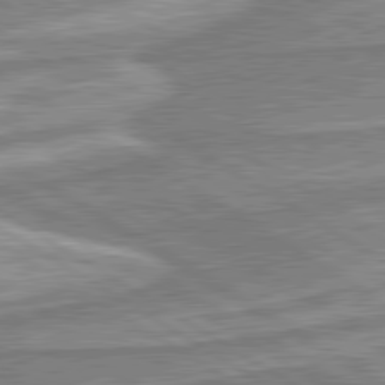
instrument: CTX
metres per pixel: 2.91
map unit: lApd
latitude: 80.5168
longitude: -176.9702
